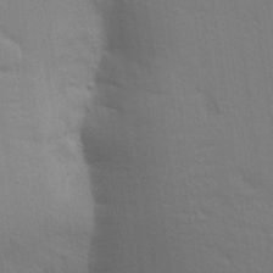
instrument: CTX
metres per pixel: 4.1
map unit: Aa
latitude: 28.3278
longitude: -147.1404
